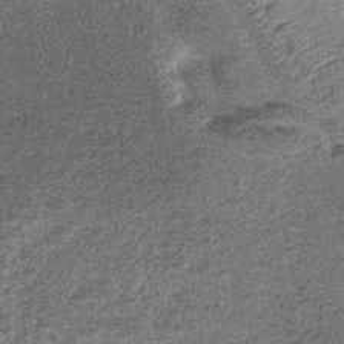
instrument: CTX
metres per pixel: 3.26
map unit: lHb
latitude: -37.5399
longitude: 65.4077
